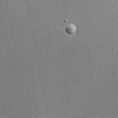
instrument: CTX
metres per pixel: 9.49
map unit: eHh
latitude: -4.3495
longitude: -80.9514
